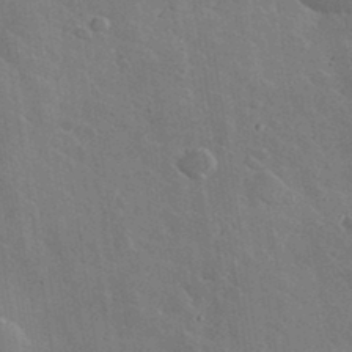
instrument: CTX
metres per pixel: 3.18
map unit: lHvf
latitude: 35.4048
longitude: -91.9717
